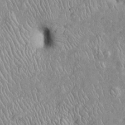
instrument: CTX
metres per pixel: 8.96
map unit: Htu
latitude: -6.3495
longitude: 153.5966
